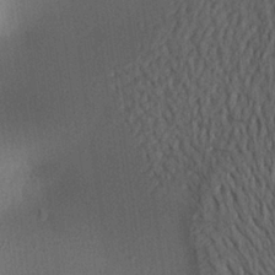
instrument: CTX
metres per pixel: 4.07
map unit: Aa
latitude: 26.2145
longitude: -143.6127
